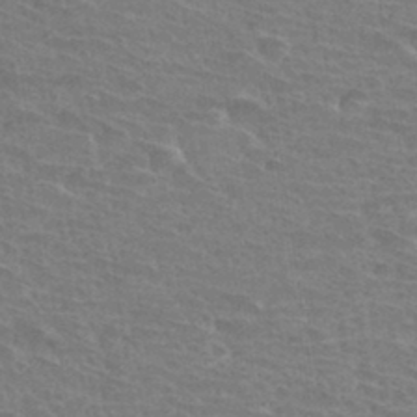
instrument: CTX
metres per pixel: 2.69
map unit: Hto
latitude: 32.5546
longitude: -41.6882
